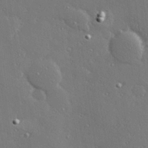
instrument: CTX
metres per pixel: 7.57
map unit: Hve
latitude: 27.8395
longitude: -92.0255
